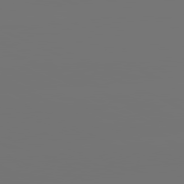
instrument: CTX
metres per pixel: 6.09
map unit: lApd
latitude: 81.4237
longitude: -152.2523
